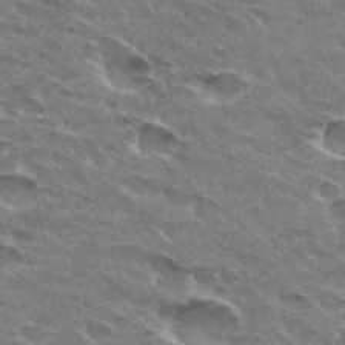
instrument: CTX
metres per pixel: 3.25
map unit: Hto
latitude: 32.0255
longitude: -44.9702
